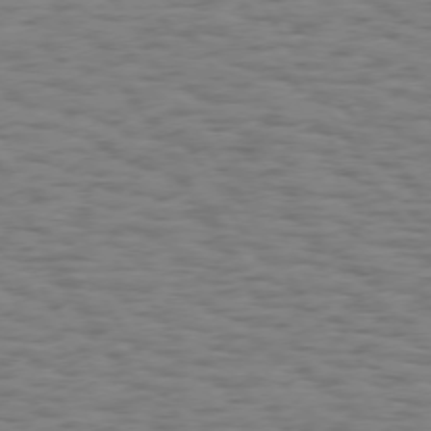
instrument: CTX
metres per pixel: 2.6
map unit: Hpe
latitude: 74.1200
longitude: -135.9528
